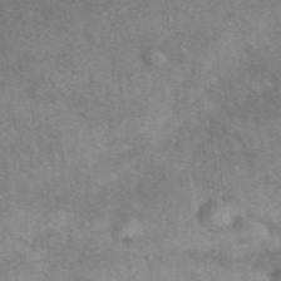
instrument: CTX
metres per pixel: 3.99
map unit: eAb
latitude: 40.6112
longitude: 109.6155
